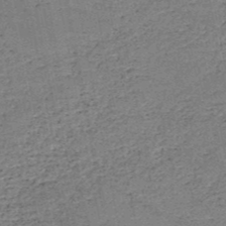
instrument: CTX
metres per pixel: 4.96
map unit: HNb
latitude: -50.2928
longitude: -49.4804
